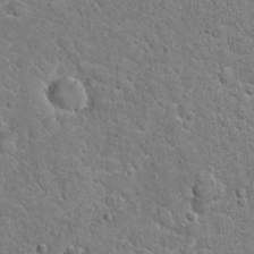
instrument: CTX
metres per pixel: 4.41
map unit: Hto
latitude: 20.9703
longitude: -48.3656
